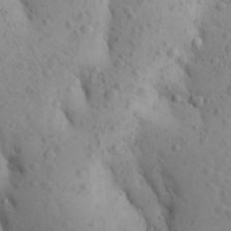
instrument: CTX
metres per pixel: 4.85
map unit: Aa
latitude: 26.8947
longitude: -149.4237
